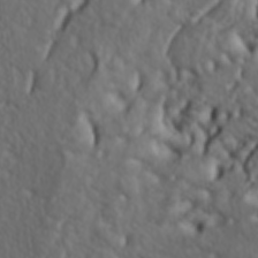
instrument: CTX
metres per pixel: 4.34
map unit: lAa
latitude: -7.2754
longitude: -124.0255
